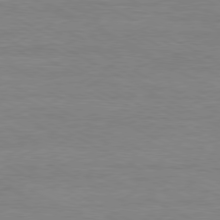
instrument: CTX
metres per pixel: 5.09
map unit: Ap
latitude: -80.7274
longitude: -86.1578
